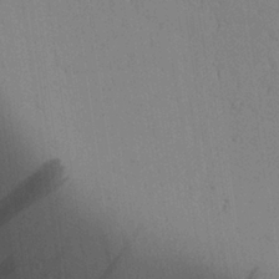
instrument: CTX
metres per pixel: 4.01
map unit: Aa
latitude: 24.5923
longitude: -136.9703
